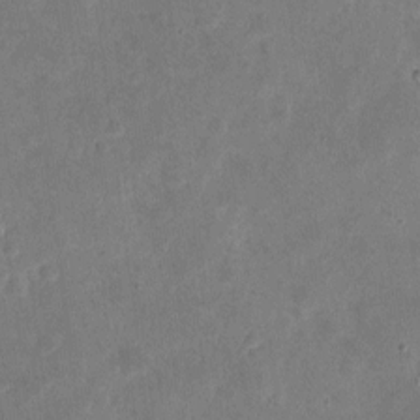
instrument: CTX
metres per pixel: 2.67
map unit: eHh
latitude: 5.2348
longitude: -71.6316
